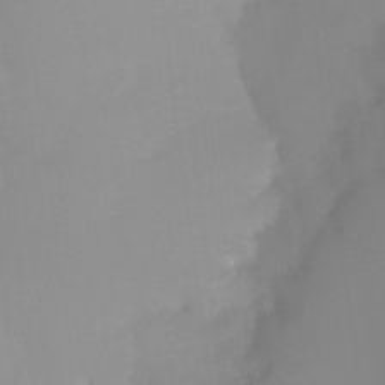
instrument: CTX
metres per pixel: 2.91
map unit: Ht
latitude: -13.1431
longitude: -50.0633
